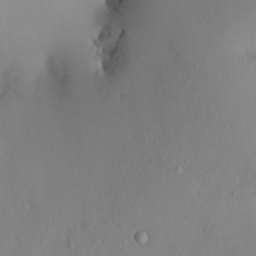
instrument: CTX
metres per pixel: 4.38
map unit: HNhu
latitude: 3.9528
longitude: -4.9514
